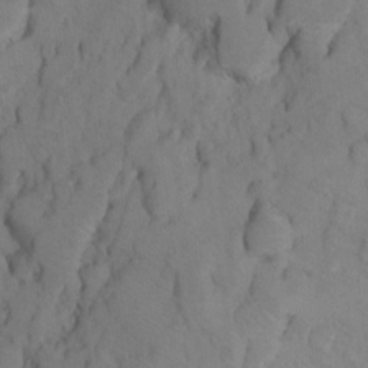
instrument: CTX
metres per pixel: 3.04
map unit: Ht
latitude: 11.8017
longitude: -32.5735
